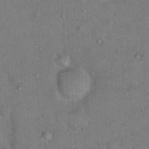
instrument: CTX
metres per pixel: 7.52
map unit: Nhu
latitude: 13.0459
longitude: -26.9703
